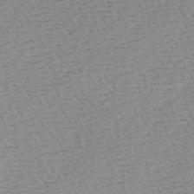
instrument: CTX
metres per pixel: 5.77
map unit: Ave
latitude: 0.6679
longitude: -115.2536
